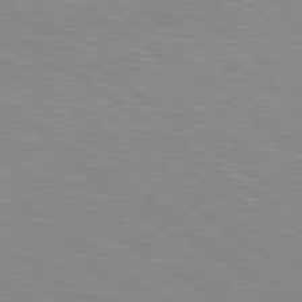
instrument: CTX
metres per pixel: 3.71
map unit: Hpe
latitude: 79.1214
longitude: -153.8961
